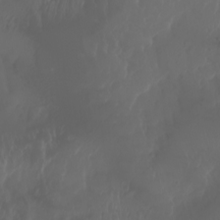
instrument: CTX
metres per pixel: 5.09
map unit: Aa
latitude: -7.9556
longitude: -79.2915
